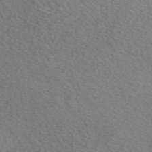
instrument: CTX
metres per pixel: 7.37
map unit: eAb
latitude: 50.1766
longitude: 113.1620
